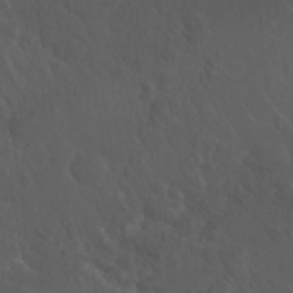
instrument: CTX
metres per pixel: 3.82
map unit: Nhu
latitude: 30.6680
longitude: -57.3859
